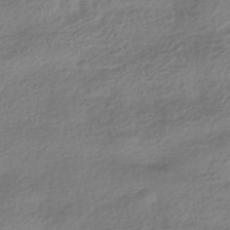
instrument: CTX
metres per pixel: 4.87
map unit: HNhu
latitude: -42.6896
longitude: 99.3887
